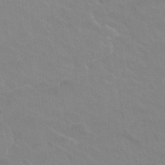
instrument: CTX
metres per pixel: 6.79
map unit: Nhu
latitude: 27.0270
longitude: -54.0255
